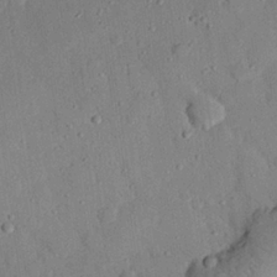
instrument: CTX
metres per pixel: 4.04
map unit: eHh
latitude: 26.8380
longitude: -79.4427
